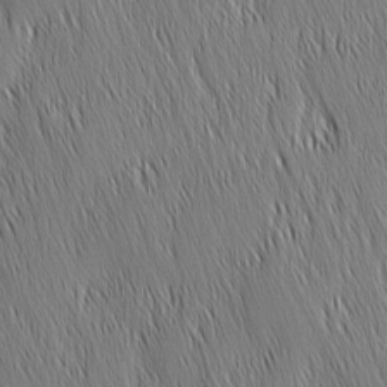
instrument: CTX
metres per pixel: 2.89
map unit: Nhu
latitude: -6.0283
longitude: -150.4223
